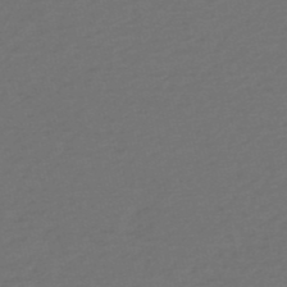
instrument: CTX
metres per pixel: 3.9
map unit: eHh
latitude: -51.8422
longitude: -24.9135
